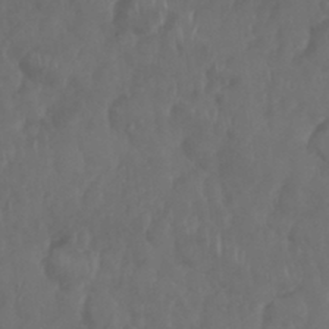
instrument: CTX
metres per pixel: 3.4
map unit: Nhu
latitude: 29.1403
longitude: -56.6868
